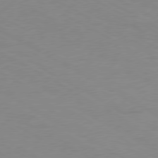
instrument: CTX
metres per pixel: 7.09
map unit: Ap
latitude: -77.6155
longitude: -73.9339
